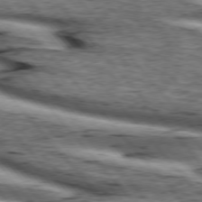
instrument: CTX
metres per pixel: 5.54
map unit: lApd
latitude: 75.8772
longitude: -82.4034
